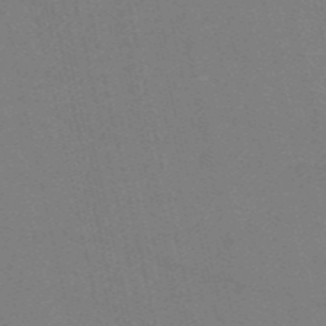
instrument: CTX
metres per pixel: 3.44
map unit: HNb
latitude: -55.1242
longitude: -38.5546
